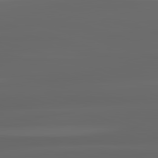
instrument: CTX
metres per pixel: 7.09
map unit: lApd
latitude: 83.1214
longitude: -133.3671
